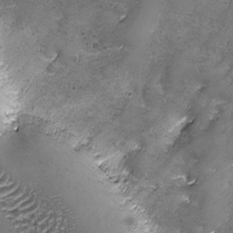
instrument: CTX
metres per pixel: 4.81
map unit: Ave
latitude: -7.8800
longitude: -118.9891
